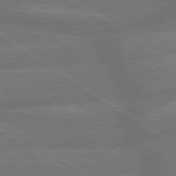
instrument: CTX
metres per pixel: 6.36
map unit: lApd
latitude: 79.6694
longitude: -165.0081
